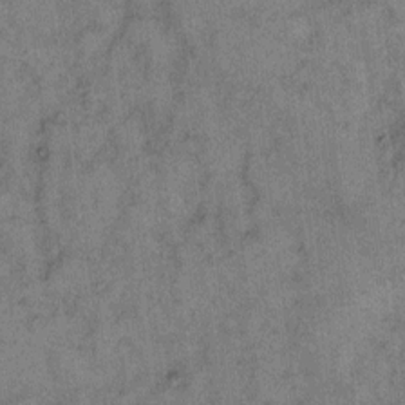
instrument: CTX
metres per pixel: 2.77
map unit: eHh
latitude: 10.3467
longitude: -63.5182
